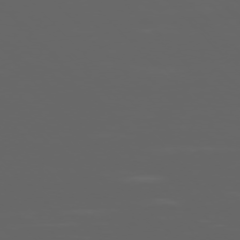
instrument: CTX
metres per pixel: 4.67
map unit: Ap
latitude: -76.2362
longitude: -75.8961
